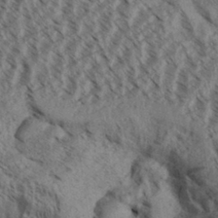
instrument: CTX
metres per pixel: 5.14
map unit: Aa
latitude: 31.3293
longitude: -138.5357
